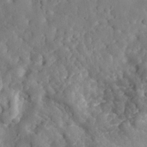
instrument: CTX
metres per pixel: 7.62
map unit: eHh
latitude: 28.4601
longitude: -77.9717
